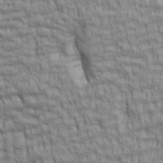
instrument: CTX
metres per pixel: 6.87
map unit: lAa
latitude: 6.0444
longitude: -115.5749
